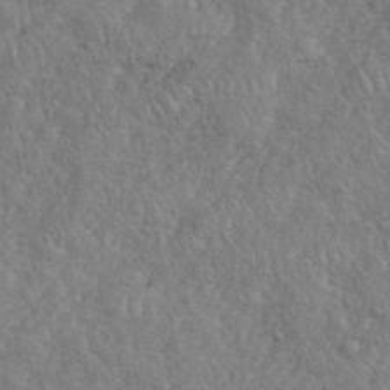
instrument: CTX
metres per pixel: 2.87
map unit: eHh
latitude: 38.1200
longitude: -57.8205
